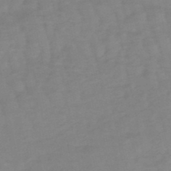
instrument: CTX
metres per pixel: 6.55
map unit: eHb
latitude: -48.9353
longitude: 77.2943
